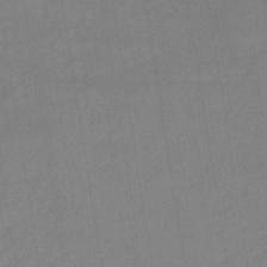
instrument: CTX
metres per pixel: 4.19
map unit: lHb
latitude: -45.4077
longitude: 72.8975
